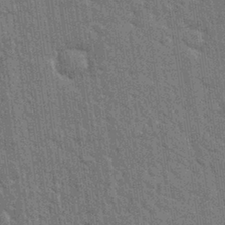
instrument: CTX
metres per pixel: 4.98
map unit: Nhu
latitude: 28.5357
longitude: -68.1956
